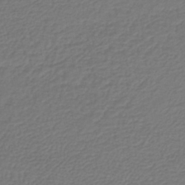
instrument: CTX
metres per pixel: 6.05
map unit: lHb
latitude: -42.2739
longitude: 61.4077
